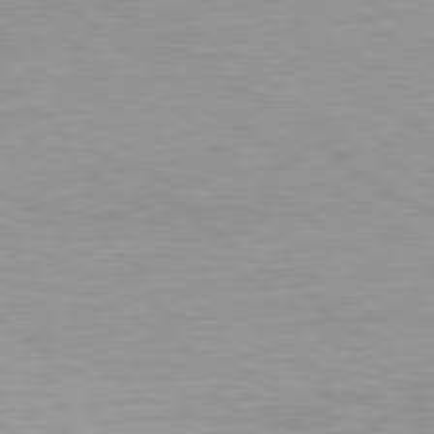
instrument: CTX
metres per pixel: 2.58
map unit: Hpe
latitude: 79.1403
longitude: -134.3089
